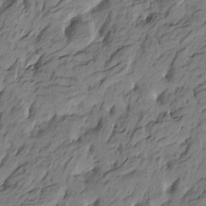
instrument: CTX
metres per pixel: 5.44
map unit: Htu
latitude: -5.4076
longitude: -178.3657
